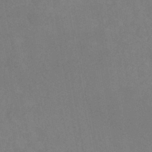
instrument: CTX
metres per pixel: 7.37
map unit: HNhu
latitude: -44.7463
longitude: 91.8612
